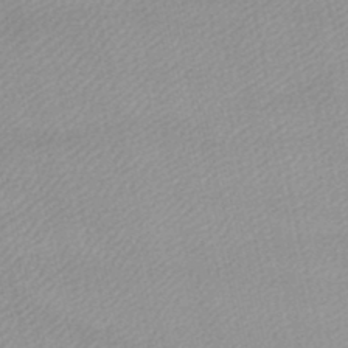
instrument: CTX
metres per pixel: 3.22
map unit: lHb
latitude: -46.2739
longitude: 69.8989
